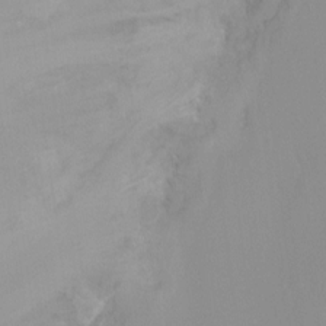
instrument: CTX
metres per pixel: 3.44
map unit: Ht
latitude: -15.9367
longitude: -47.9150
